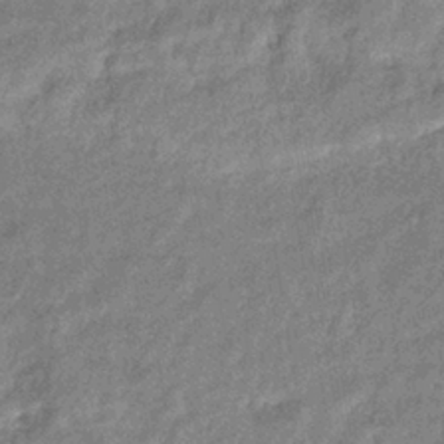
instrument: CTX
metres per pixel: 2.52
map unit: eHb
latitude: -39.6344
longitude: 80.1039
